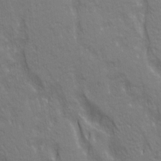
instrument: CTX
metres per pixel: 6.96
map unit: Ave
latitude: 20.8758
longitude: -134.5923
